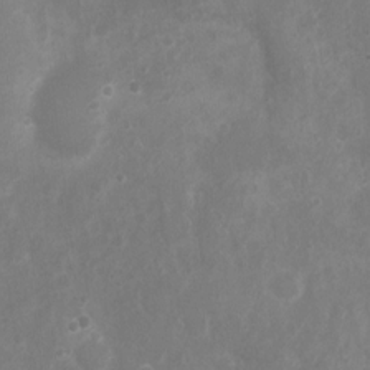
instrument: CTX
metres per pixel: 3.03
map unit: Nhu
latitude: 5.3293
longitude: -17.0836
